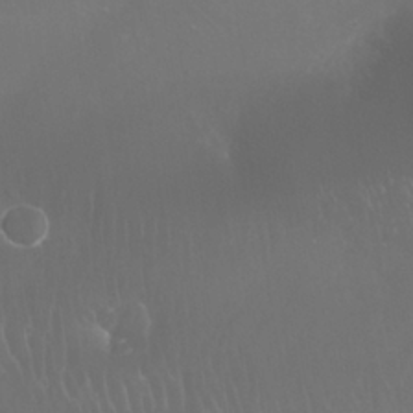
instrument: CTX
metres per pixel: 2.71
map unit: Nhu
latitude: 28.6301
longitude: -65.5371
